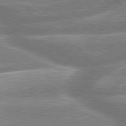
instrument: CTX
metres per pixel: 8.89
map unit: lApd
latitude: 79.7072
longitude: -160.1578
